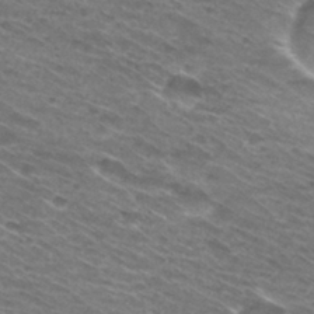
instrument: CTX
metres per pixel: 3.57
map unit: Hto
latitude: 30.7247
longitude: -46.1389
